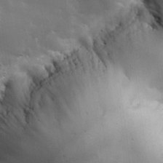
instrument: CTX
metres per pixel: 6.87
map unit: Hve
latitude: 22.9514
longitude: 148.8975
